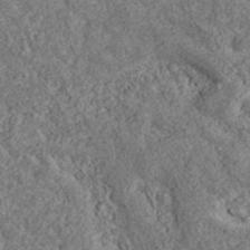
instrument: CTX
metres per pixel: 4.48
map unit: lHvf
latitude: 41.5182
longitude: -90.3089
